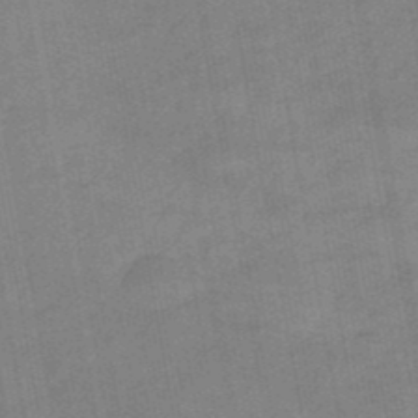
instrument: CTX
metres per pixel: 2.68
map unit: eHb
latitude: -39.5210
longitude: 82.6329
